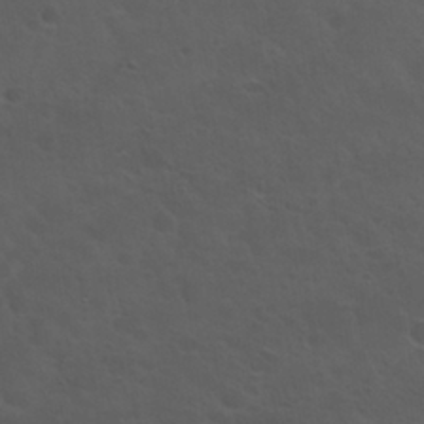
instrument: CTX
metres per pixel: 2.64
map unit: Nhu
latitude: 29.1592
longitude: -50.3278
